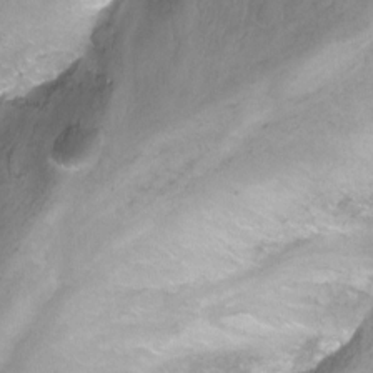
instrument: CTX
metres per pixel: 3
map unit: Nhu
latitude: -13.6155
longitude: -56.3845
